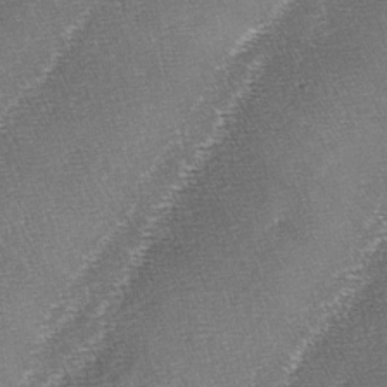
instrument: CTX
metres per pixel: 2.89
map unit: lAa
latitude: -4.0094
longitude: -129.3293
